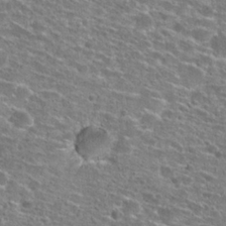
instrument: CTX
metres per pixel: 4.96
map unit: Hto
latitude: 25.8583
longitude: -47.3104
